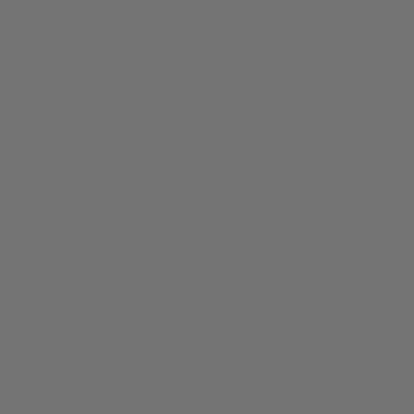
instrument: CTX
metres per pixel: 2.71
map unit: HNb
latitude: -47.2754
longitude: 56.4062
